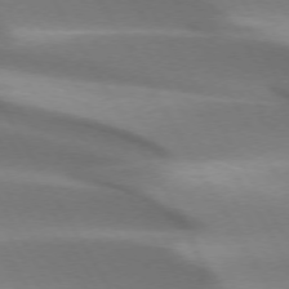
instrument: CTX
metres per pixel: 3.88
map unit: lApd
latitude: 73.2159
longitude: -52.7058
